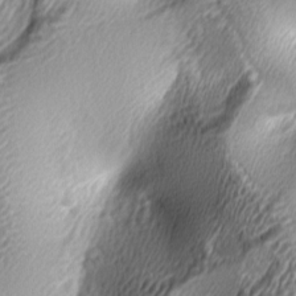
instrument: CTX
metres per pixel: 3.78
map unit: lAa
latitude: -5.3509
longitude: -122.9325
